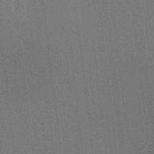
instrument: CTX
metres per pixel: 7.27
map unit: lAa
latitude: 12.3278
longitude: -108.6490
